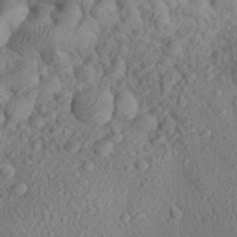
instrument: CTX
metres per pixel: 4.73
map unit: Aa
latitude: 27.6694
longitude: -142.1578
